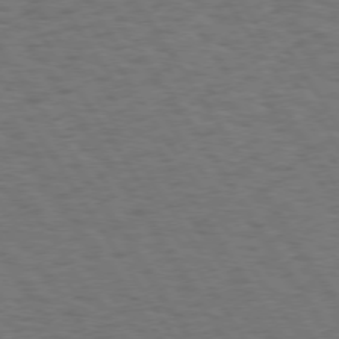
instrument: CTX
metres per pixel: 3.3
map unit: Hpe
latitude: 73.6883
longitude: -123.9150
